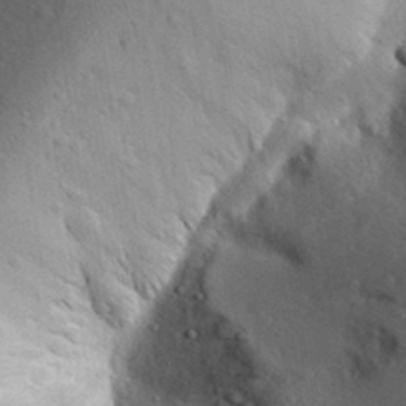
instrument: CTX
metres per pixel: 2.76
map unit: Aa
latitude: 29.9150
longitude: -138.2900
